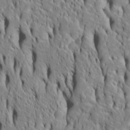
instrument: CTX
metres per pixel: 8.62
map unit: Htu
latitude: -4.8786
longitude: 152.2928
